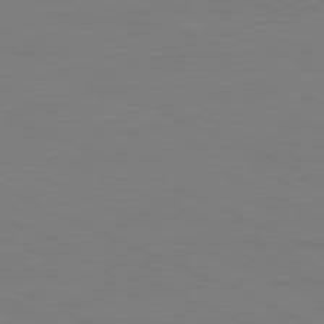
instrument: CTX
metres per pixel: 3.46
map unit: Ap
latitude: -82.2172
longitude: -71.0080
